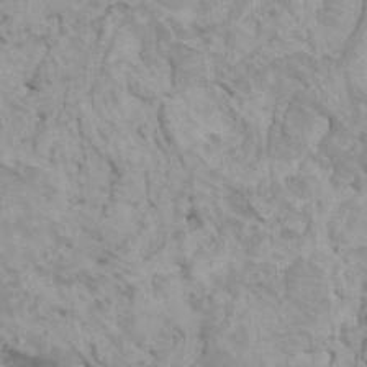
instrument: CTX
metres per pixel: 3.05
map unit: HNhu
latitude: 6.3467
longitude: -1.9150
